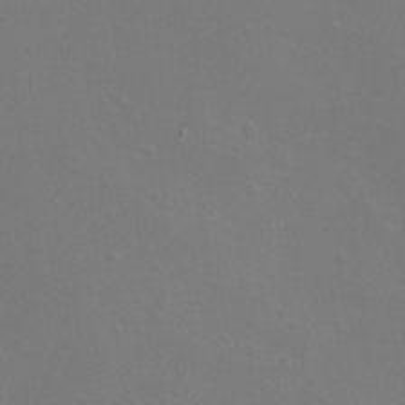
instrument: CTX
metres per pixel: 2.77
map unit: eHh
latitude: -12.1795
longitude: -60.0255
